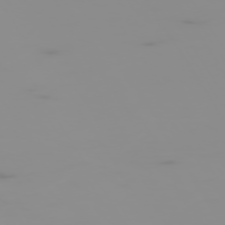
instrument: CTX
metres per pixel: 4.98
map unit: Hpe
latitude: -74.6708
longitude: 5.9367
